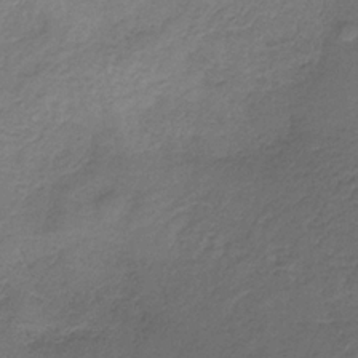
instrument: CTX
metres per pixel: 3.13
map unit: HNb
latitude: -33.0109
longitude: 57.6722
